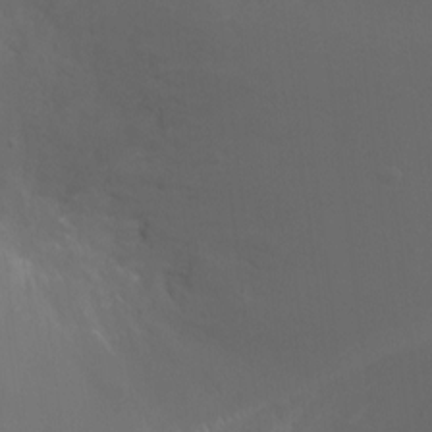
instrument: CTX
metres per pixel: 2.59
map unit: Ht
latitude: -9.2565
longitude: -20.6491
